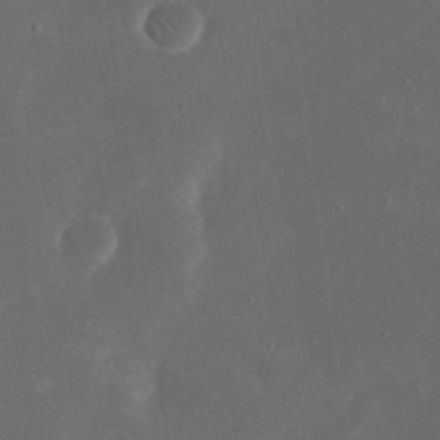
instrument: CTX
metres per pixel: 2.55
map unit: eHh
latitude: 20.1767
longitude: -68.8380
